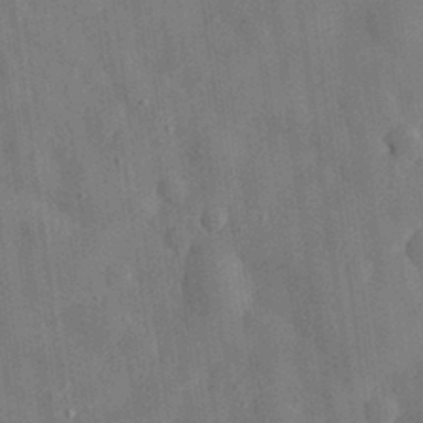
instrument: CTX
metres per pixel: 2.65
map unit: eHh
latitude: 30.9892
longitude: -77.2726
